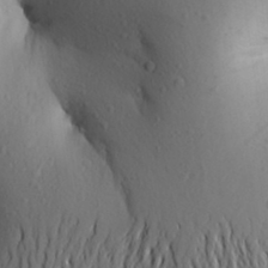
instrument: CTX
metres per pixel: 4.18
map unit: Aa
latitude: 25.6127
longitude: -149.2537
